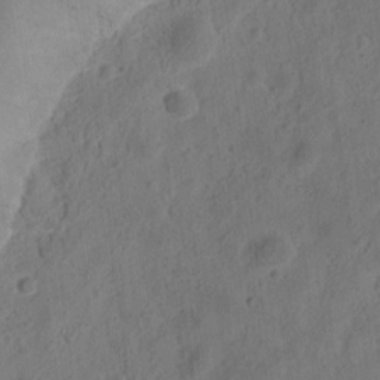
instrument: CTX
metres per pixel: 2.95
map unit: Ht
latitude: 10.4034
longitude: -74.4790
